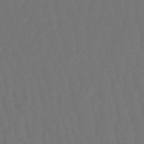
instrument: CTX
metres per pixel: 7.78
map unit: eHb
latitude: -50.8597
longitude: 77.6155
